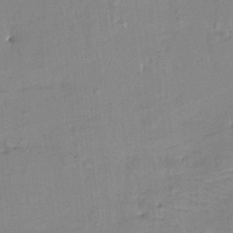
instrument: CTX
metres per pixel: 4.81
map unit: HNhu
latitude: 4.4601
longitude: 14.0850
